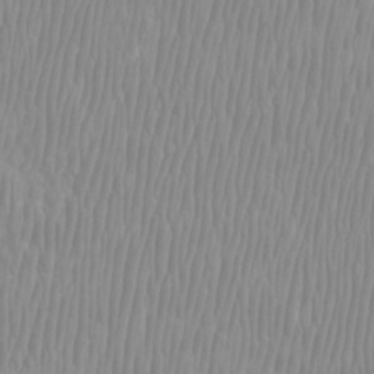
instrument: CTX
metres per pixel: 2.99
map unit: Htu
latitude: -8.5952
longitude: -76.1389
